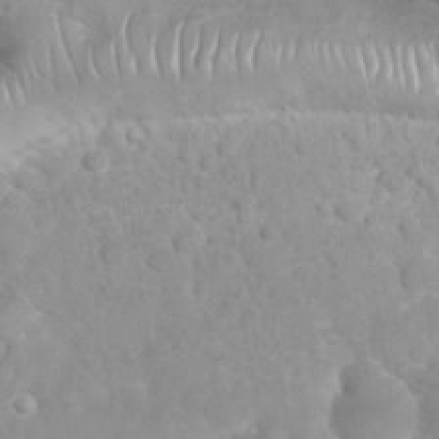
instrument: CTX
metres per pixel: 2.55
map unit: Nhu
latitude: 26.6869
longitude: -63.6694
